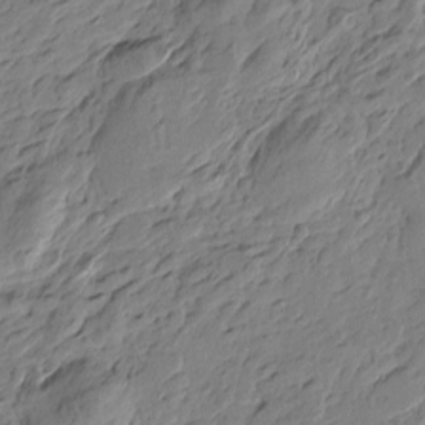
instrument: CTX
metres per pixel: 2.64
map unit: Htu
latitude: -3.4454
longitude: -178.6491
